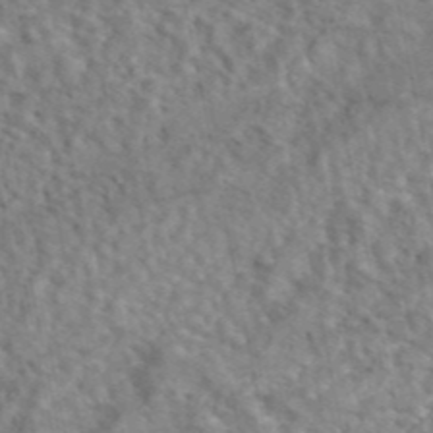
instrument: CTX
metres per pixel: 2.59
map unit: eAb
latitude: 43.0836
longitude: 108.0850
